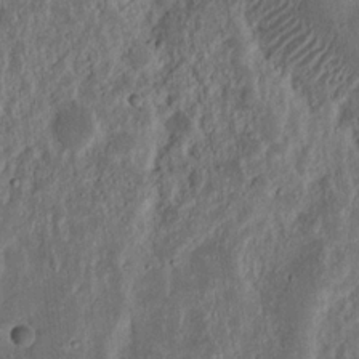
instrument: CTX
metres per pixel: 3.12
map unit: Nhu
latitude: 18.9324
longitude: -72.8947
